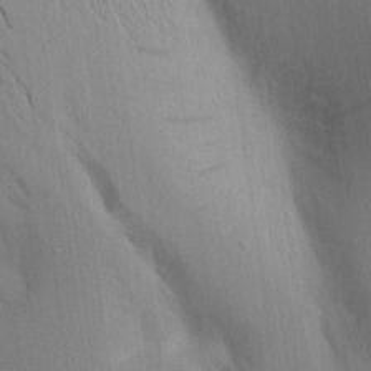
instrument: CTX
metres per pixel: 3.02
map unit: Aa
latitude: 17.1592
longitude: -149.1025
